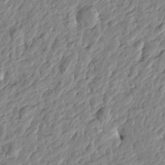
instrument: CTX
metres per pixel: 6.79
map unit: Htu
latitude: -1.2943
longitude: -178.4223
